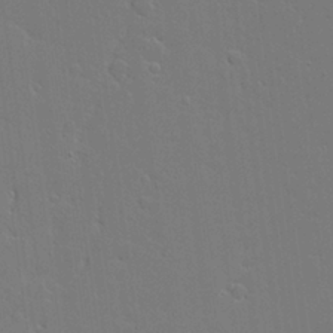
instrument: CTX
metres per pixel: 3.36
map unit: Aa
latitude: 19.1970
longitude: -126.4790
